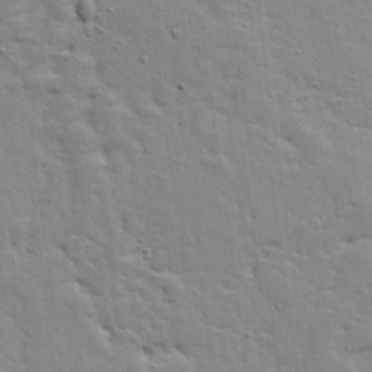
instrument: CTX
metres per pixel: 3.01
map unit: Ave
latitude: 13.0270
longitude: -134.3656
